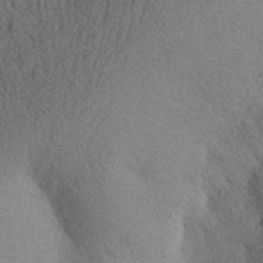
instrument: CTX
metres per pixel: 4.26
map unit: Aa
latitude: 28.2900
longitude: -147.7828
